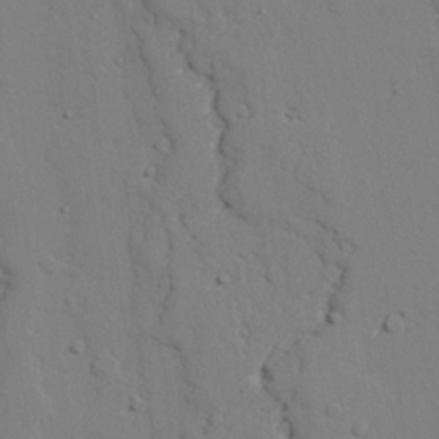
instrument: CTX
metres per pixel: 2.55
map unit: lAvf
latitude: 25.1781
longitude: -109.6882
